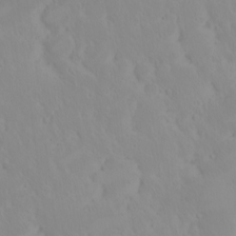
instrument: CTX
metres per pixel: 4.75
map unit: eHh
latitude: -1.7667
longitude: 20.1039
